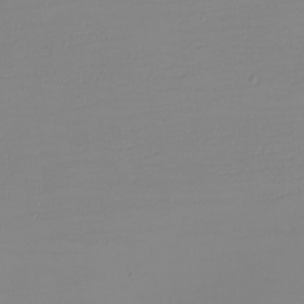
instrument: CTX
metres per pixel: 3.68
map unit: eHh
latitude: -6.0661
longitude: -82.6112
